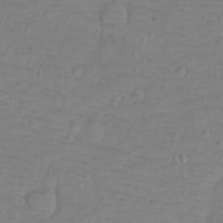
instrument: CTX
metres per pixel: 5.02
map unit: Ht
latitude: -9.1242
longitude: -36.1200
